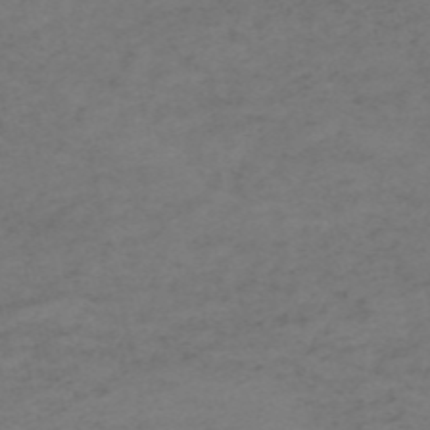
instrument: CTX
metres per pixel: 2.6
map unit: HNb
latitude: -55.2565
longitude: -46.5924
